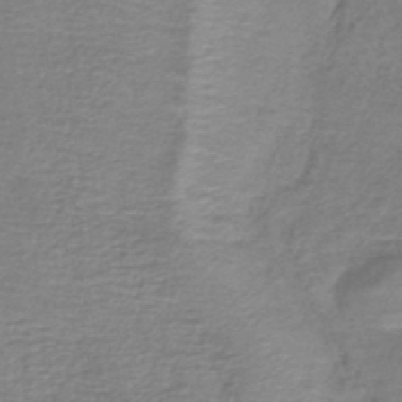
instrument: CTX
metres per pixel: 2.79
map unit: lHb
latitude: -43.1620
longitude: 76.0472
